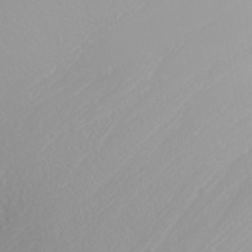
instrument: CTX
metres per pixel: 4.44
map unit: Nhu
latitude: -7.6533
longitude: -89.7261
